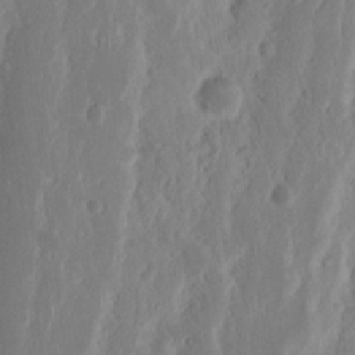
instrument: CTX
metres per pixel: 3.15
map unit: Nhu
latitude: 16.1389
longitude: -73.9339
